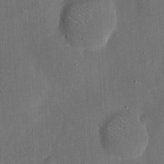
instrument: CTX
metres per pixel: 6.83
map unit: eHh
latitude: 5.6883
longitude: -68.7246
